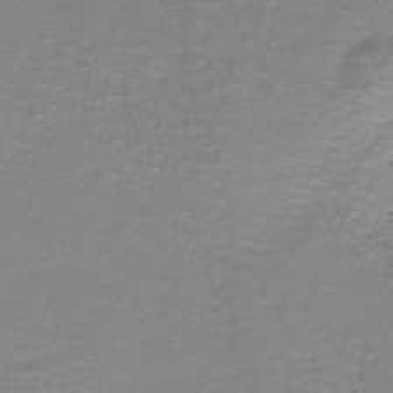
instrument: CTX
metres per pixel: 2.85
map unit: lHb
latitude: -40.8597
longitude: 56.9919
